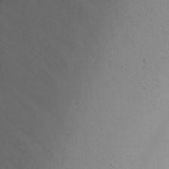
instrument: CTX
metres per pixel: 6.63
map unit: Nhu
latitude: -6.6140
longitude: -82.5545
